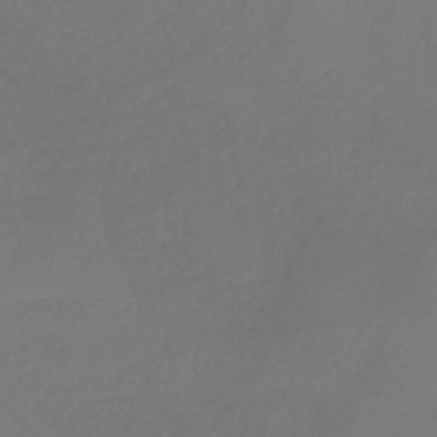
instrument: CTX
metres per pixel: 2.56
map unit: eHb
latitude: -34.0661
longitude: 78.5384
